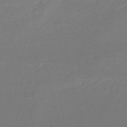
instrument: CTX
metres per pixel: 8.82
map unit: lHb
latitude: -47.1998
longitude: 67.7289
